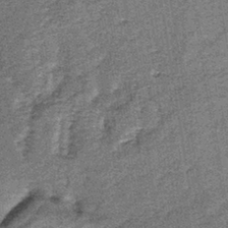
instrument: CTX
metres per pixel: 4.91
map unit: lHb
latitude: -38.6329
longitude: 65.8423
